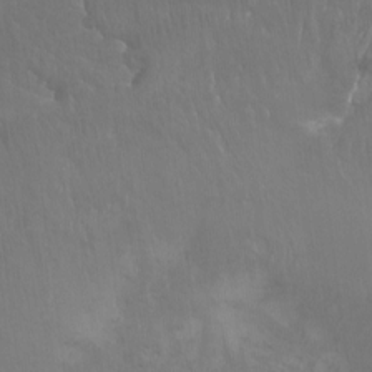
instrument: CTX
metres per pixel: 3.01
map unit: Hto
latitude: -7.9367
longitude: -46.5924
